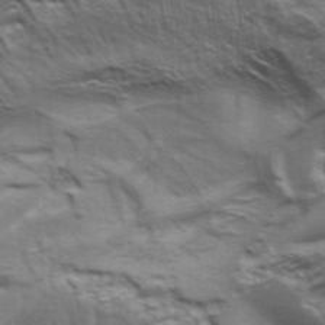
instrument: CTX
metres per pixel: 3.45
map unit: Aa
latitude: 34.2144
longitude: -136.1767
